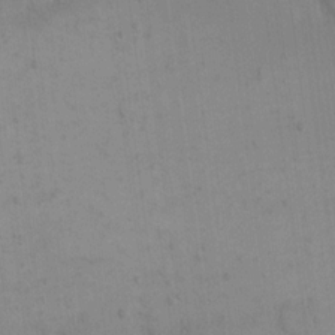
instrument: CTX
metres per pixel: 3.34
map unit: eHh
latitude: 16.4601
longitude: -67.3103
